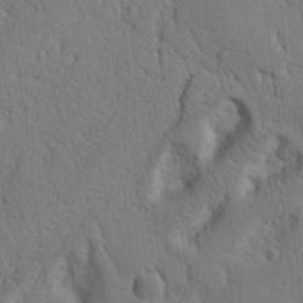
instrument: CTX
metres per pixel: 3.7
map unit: Nhu
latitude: 14.8380
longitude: -79.0270
